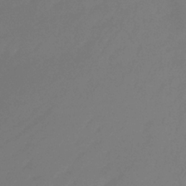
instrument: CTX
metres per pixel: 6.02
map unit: eHb
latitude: -30.6707
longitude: 72.7463
